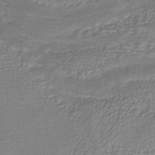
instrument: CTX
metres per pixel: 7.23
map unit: HNb
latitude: -34.5574
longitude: 55.2565
